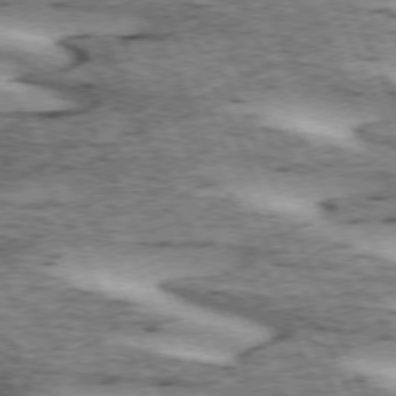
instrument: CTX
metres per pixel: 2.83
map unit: lApd
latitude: 72.6680
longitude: -54.2333
